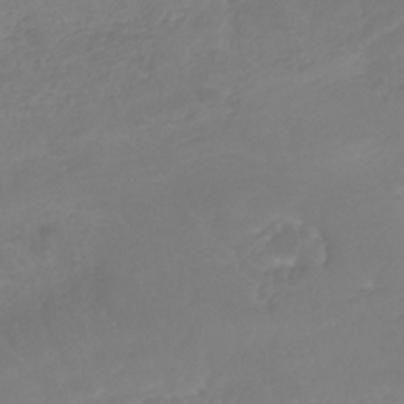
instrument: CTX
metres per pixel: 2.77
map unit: HNb
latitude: -31.5210
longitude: 63.7477
